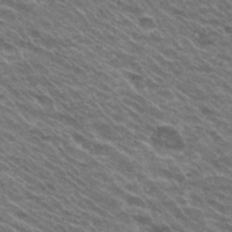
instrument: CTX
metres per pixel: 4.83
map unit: Hto
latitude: 30.5735
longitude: -42.9325
